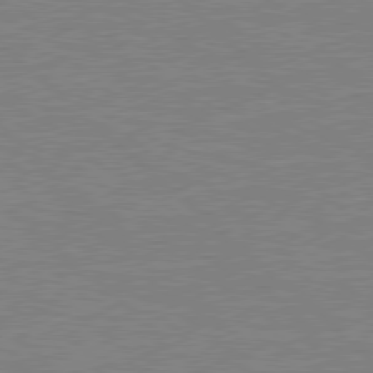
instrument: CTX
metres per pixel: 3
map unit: Hpe
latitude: 78.2145
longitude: -122.7435
